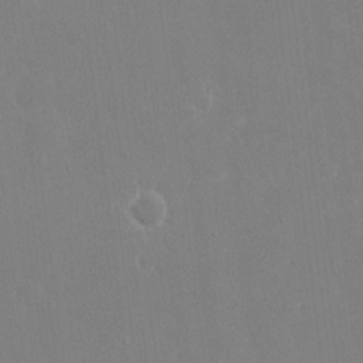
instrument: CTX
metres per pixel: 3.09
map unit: eHh
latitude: 14.7247
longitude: -72.0633
